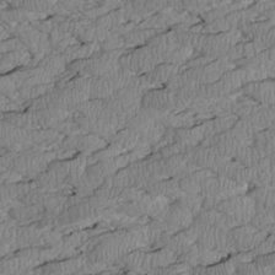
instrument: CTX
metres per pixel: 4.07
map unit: Htu
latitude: 2.7813
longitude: 149.6722
